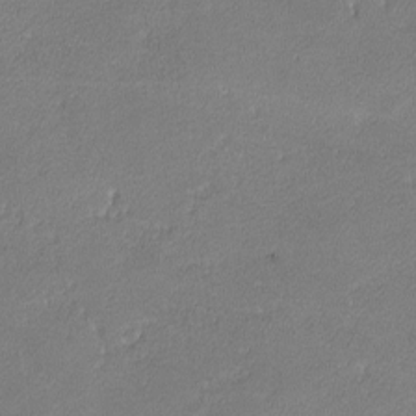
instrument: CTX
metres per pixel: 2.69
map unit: lHvf
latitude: -12.6330
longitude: -102.7057
